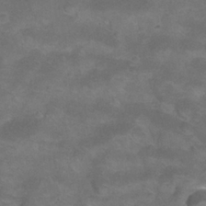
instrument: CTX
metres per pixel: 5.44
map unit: Nhu
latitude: 24.4601
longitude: -53.3482
